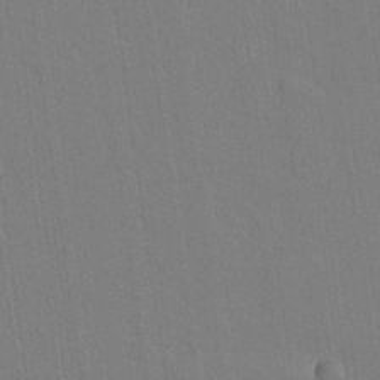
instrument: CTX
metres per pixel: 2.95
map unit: lAvf
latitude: 14.7436
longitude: -127.0837
